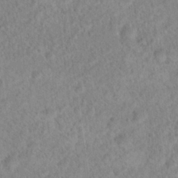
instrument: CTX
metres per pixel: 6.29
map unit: Nhu
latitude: 17.5371
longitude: -34.2144
